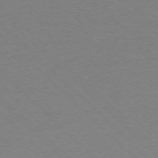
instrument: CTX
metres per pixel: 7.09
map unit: Ap
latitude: -77.3888
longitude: -70.4601
